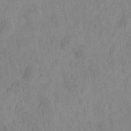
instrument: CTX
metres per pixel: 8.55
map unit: eHh
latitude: -1.7667
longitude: 18.5196
